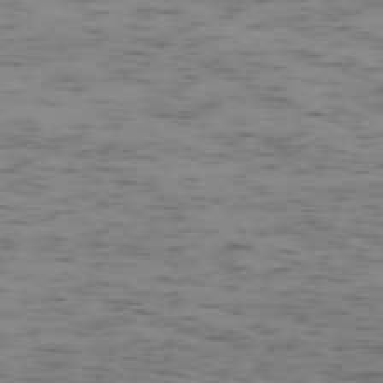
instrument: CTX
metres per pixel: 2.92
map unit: Ap
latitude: -75.3888
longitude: -79.0648
